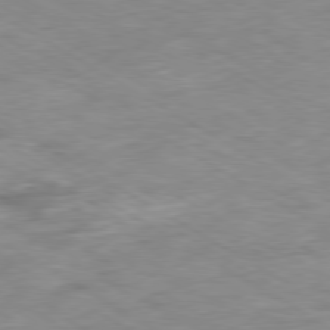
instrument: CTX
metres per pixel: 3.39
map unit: Ap
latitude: -80.1039
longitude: -74.0822
